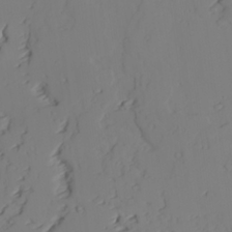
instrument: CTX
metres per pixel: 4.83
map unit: lAvf
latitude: 25.7449
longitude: -111.0081
